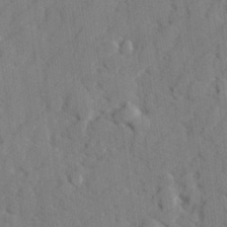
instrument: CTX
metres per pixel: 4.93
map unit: lHvf
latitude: 25.4804
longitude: 142.7652
